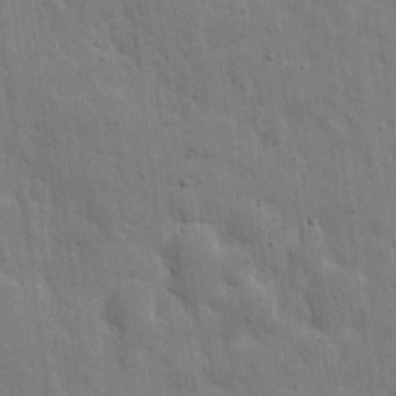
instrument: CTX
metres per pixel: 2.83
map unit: eHh
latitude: 5.3859
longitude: -70.9325
